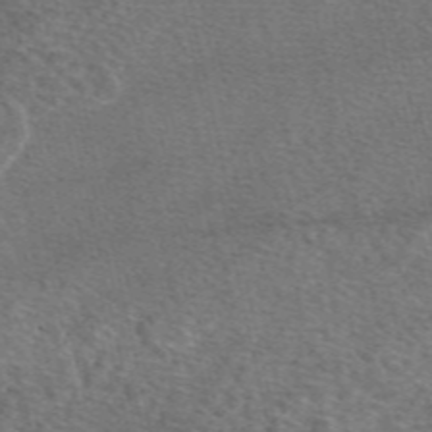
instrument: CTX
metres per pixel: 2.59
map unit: eAb
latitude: 49.7072
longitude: 112.3495
